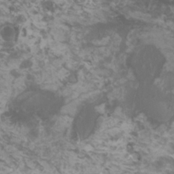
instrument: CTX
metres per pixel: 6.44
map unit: HNhu
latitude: 1.7638
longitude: 1.1432
